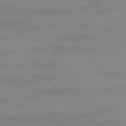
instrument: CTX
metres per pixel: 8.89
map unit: Ap
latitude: -76.5574
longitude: -83.8394
